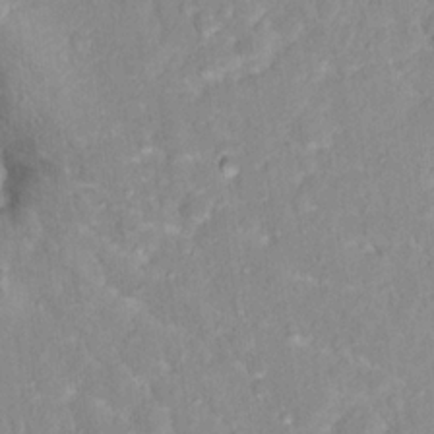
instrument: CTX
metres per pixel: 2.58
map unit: Hto
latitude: 16.2523
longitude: -36.8569
